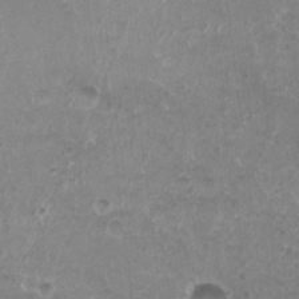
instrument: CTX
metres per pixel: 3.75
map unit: Nhu
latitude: 7.7827
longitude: -19.4615
